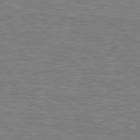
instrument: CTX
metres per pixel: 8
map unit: lApd
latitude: 79.1403
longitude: -91.0647
